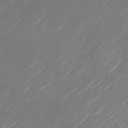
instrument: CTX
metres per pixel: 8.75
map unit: Nhu
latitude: -29.0487
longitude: -72.2145
